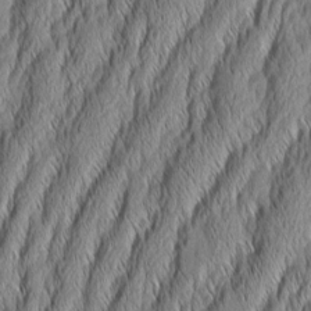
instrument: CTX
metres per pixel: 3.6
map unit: Aa
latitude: 7.2159
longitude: -130.4601
